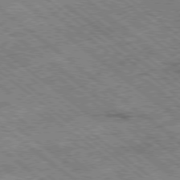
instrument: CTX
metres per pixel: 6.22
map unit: Ap
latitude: -79.1242
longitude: -51.4615
